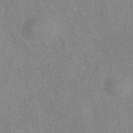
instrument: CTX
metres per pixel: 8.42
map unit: eAb
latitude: 41.7638
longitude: 106.2929
